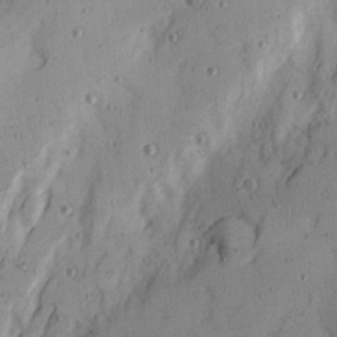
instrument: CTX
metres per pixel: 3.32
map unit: Ave
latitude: 22.1011
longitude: -131.4049
